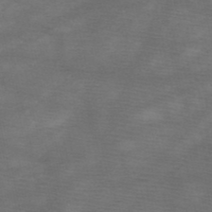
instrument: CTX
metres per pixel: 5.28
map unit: HNb
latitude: -48.2551
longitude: -40.9135
